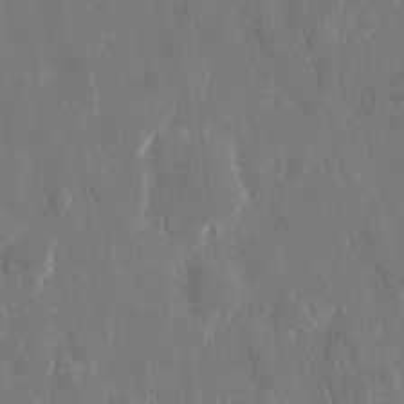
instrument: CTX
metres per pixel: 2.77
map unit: eHh
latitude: 15.2348
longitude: -72.8758
